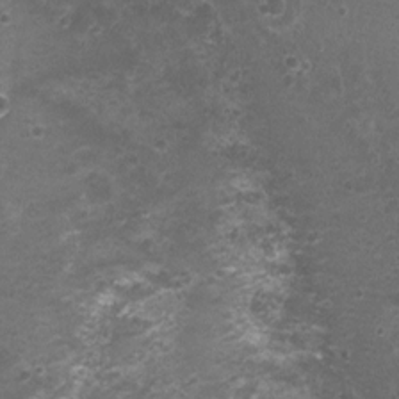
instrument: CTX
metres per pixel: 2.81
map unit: Nhu
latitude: 3.6694
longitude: -17.5560
